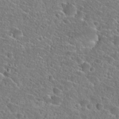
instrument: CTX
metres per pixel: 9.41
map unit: Hto
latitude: 24.9324
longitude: -46.3090
